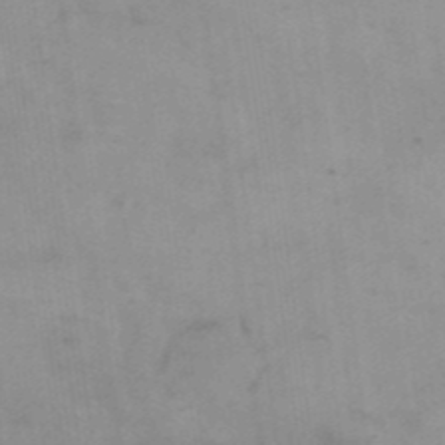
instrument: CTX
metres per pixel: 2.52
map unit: Nhu
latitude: 27.0459
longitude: -70.1389
